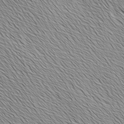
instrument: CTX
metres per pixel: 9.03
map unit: Ave
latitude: 1.9150
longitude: -114.5923
